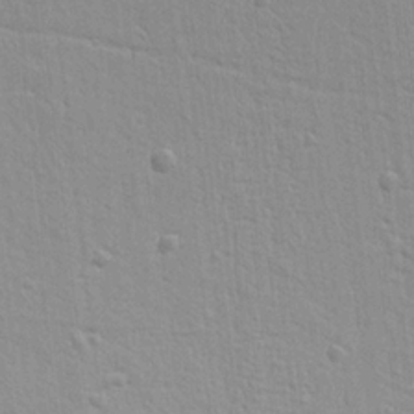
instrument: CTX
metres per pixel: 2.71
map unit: Ht
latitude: 9.1025
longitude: -76.3845
